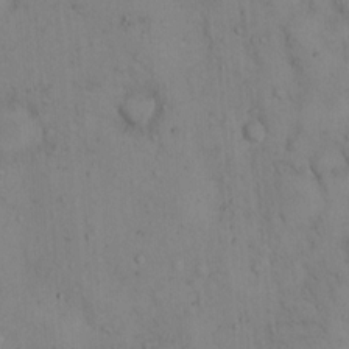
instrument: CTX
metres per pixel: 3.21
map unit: Hto
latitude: 12.3090
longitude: -59.3671
